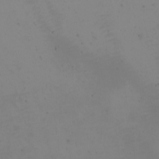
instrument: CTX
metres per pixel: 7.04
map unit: eHh
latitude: -5.7477
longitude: -87.3104
